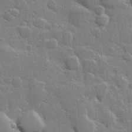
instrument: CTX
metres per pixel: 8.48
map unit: Hve
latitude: 25.0080
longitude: 149.7667
